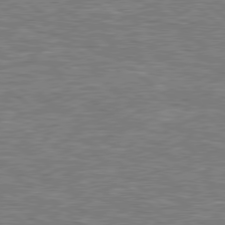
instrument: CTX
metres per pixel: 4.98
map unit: Hpe
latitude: 78.7435
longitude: -158.4223
